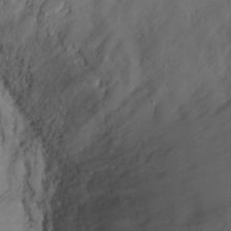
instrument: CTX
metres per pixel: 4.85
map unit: Ht
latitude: -3.4832
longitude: -28.9325
